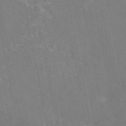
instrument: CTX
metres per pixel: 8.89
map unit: eAb
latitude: 46.4412
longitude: 116.3117
